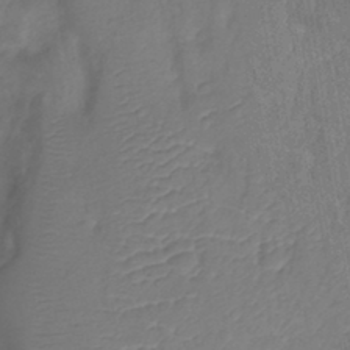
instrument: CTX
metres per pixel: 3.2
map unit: Nhu
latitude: -11.6911
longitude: -22.6112
